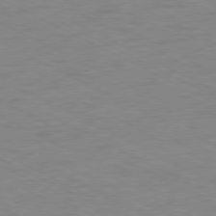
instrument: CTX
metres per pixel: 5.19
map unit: Ap
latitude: -78.1039
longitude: -74.1200
